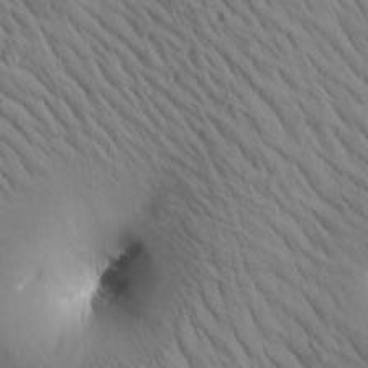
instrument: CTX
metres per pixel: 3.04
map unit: Htu
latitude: 1.1970
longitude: 174.9541
